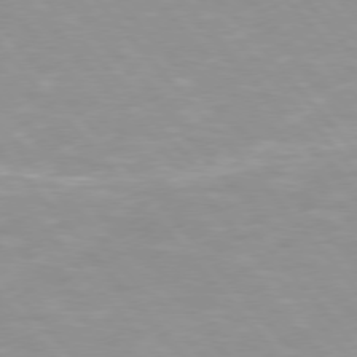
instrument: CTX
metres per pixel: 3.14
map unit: Hpe
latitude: 76.0822
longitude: -155.1592
